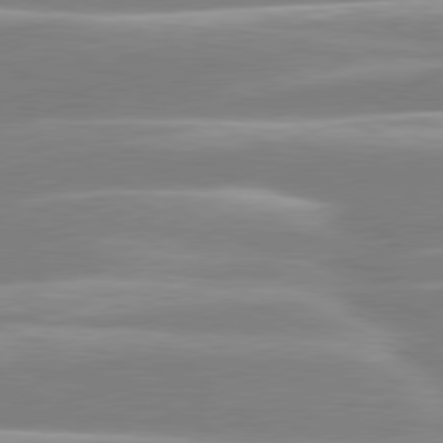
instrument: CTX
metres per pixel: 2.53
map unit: lApd
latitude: 80.4034
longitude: -130.0255
